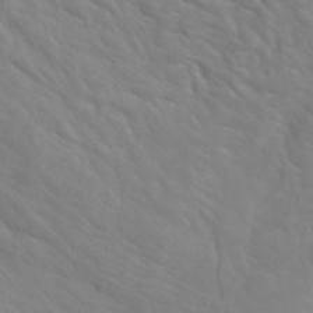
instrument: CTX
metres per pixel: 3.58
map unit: Hto
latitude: -7.5399
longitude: -51.8394
